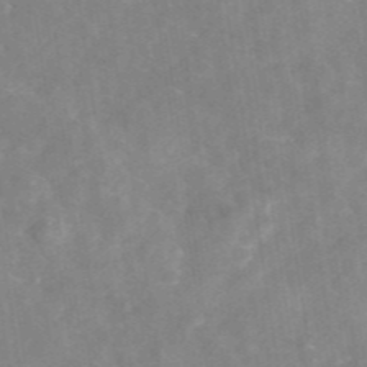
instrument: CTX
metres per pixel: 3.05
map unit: eAb
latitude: 46.0822
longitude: 126.8974
